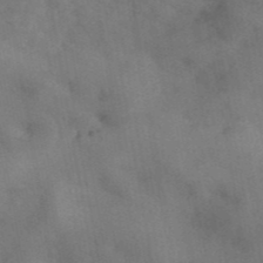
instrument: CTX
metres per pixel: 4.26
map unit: ANa
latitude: 41.8583
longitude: 15.7100
